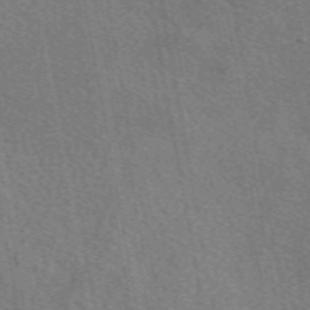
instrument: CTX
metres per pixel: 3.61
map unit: eAb
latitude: 50.4412
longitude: 115.8989
